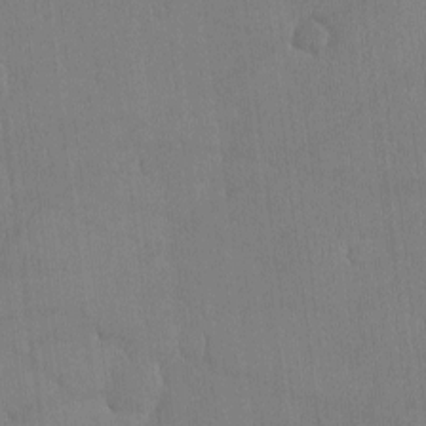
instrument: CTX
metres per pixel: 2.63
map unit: eHh
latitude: -3.9178
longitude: 16.0283
